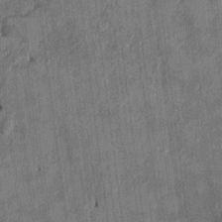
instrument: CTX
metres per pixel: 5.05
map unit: HNhu
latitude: 0.8191
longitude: -6.1578
